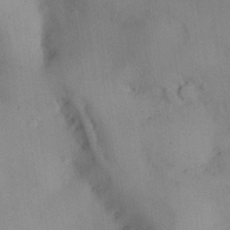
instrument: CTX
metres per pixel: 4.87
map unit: Nhu
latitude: 26.4223
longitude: -68.9892
